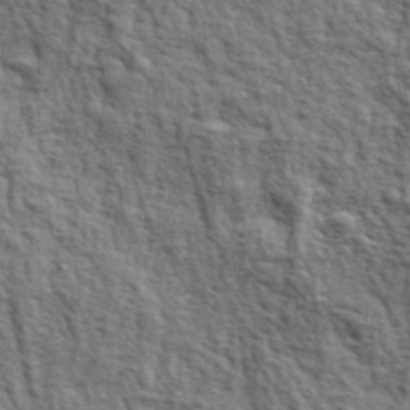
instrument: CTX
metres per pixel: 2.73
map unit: eHh
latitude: 36.8758
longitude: -81.8961
